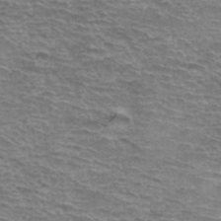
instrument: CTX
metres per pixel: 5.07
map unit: Hto
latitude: 37.1970
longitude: -43.5371
